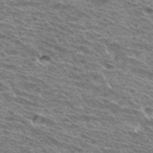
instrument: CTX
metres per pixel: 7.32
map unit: Hto
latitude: 32.7624
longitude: -40.1010
